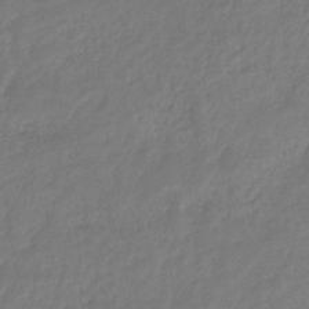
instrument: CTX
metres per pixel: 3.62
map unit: eHb
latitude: -30.9919
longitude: 73.3132
